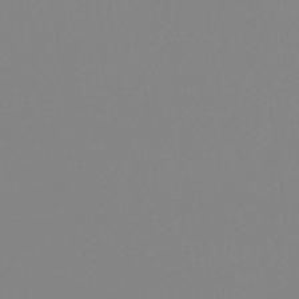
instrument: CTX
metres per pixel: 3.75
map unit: eHb
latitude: -37.4076
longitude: 75.1998
